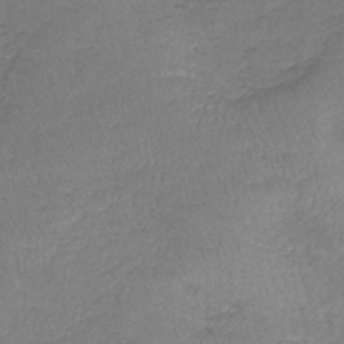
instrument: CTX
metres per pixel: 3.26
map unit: lHb
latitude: -41.1431
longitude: 73.8989
